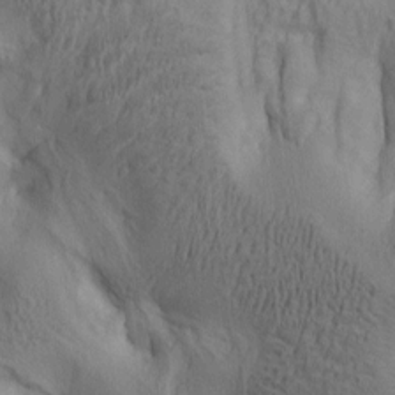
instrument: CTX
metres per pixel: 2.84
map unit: lAa
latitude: 5.5182
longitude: -114.0822
